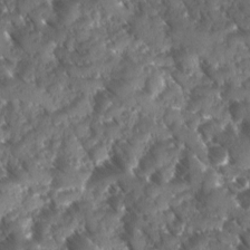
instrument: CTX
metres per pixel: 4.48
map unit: Ave
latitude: 10.5546
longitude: -103.1592
